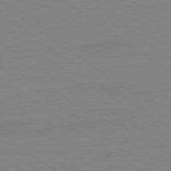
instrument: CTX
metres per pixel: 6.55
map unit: Ap
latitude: -79.2754
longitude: -82.9324
